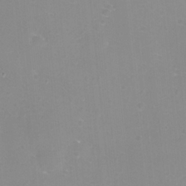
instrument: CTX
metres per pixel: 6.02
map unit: eHh
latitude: -12.1795
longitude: -60.7246
